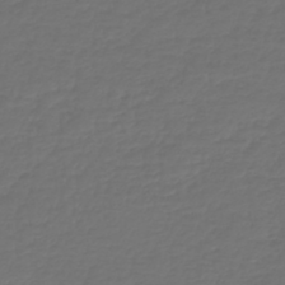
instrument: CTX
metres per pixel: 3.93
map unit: lHb
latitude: -43.3698
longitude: 60.7085
